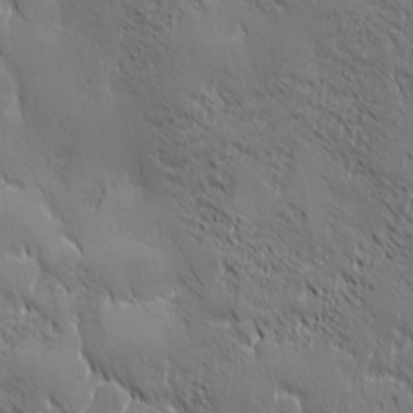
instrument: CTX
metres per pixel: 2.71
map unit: Ave
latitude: 2.0255
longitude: -113.3482
